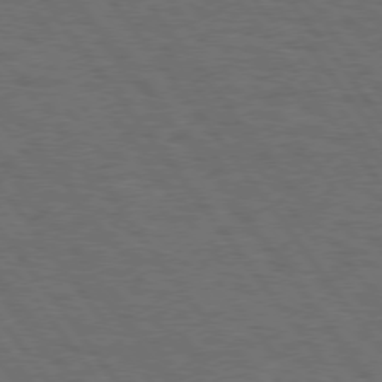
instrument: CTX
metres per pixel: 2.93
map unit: Hpe
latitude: 75.0836
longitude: -137.4427
